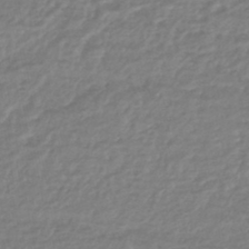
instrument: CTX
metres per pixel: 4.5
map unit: HNhu
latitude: -45.7856
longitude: 98.2739
